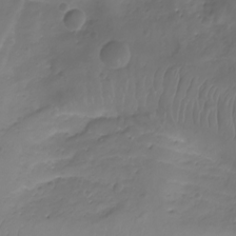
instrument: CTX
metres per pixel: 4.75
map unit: Aa
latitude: -10.6330
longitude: -68.4034
